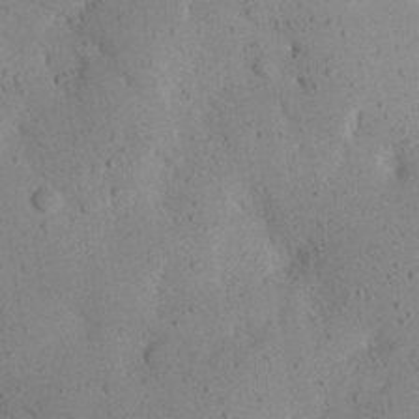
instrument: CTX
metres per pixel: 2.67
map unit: Nhu
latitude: 23.0647
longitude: -74.7813
